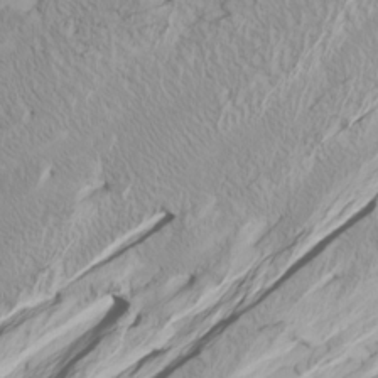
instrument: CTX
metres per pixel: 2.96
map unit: Htu
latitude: -6.6707
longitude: -71.1025
